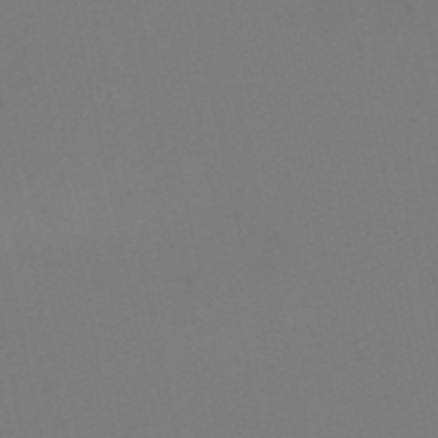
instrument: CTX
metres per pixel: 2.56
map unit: HNb
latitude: -51.8611
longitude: -46.5924
